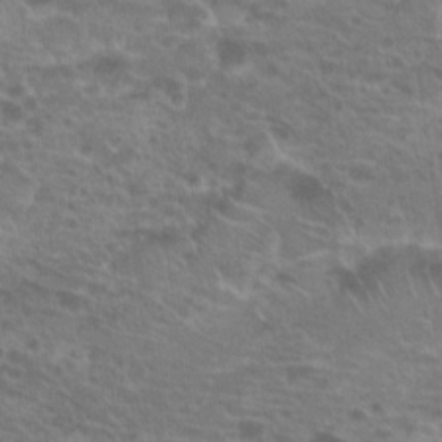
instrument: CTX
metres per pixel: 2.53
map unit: Hto
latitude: 20.0633
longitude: -40.5734
